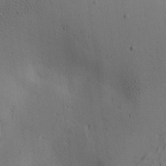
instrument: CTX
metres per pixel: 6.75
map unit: lAa
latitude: 6.2334
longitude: -114.1010
